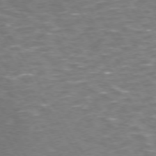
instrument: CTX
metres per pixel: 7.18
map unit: Hpe
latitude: 72.4979
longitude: -124.5545
